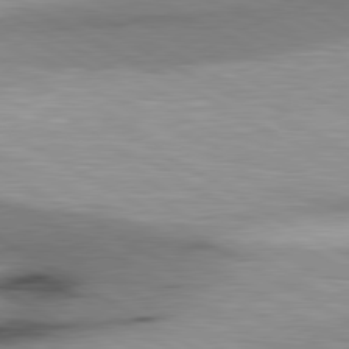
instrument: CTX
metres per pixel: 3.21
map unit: lApd
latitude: 80.5357
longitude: 162.9730
